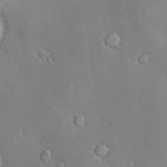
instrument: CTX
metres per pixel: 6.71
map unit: Hve
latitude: -10.1984
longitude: 175.1431
